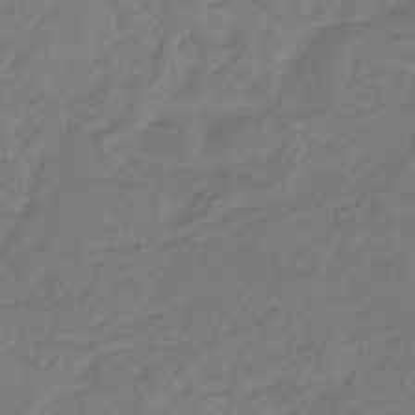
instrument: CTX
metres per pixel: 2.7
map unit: eHb
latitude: -30.3873
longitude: 64.9353
